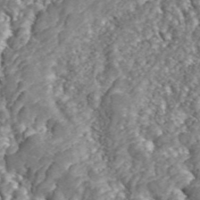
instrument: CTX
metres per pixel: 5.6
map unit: ANa
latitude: 46.2523
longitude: 48.6897
